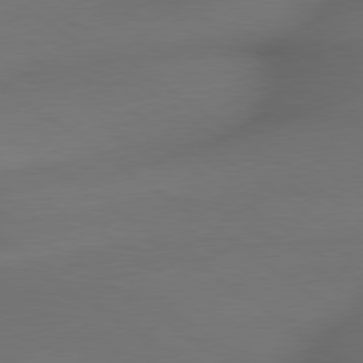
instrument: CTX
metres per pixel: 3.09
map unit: lApd
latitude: 79.3860
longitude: -173.8583
